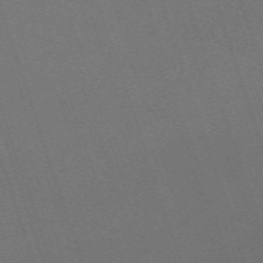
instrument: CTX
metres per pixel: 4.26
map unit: eHh
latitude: -63.7666
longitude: 51.3699
